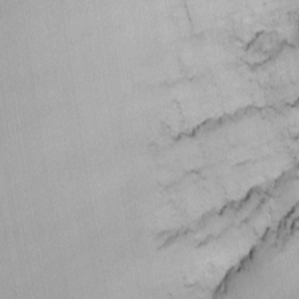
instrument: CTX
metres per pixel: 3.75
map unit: Nhu
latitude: -3.8989
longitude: -88.2145
